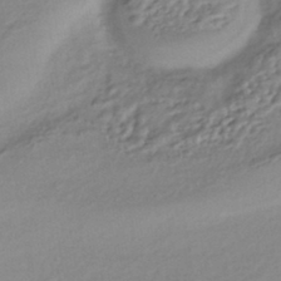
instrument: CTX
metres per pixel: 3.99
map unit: HNhu
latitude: -43.4454
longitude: 95.9556
